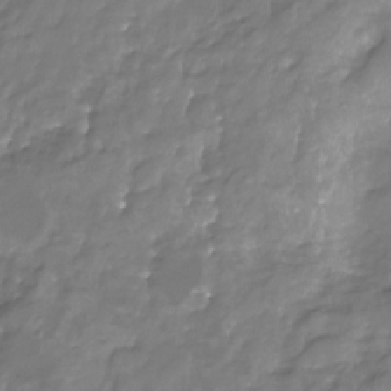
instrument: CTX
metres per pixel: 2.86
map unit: Nhu
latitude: -22.9164
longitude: -57.0080
